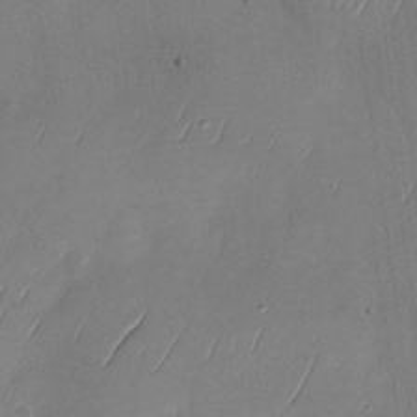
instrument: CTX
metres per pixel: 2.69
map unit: Nhu
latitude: -29.1242
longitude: -59.8961
